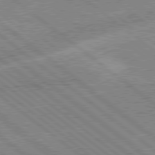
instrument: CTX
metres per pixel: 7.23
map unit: lApd
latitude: 78.9892
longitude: -168.2523
